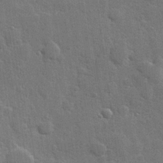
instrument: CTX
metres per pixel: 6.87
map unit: Hve
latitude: 25.4615
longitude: 149.6911
